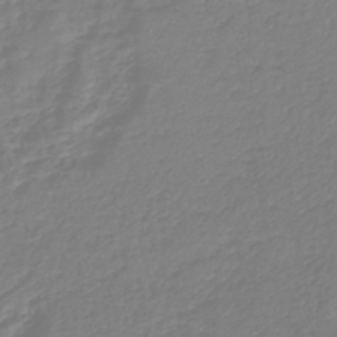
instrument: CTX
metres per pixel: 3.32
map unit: lHb
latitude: -41.8044
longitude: 67.3321
